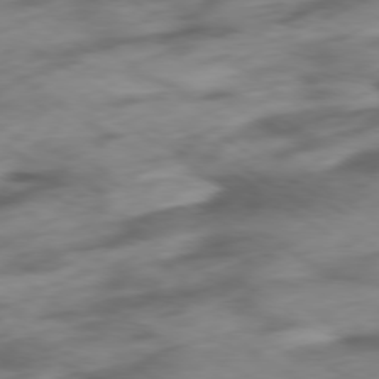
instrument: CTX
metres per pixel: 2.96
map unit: Ap
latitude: -79.5210
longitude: -72.3468
